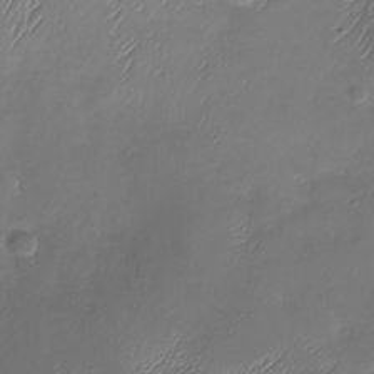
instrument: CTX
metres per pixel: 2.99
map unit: Nhu
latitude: -27.7855
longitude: -59.5182
